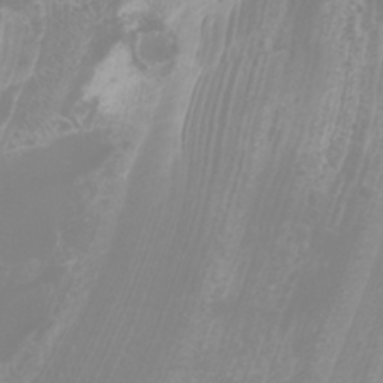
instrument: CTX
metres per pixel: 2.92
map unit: Htu
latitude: -6.1794
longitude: -73.8017
